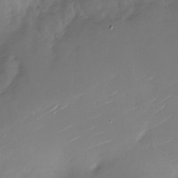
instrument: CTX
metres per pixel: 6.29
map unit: Nhu
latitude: -28.1795
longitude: -78.8947
